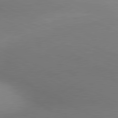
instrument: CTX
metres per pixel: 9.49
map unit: lApd
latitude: 80.8002
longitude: 131.1809
